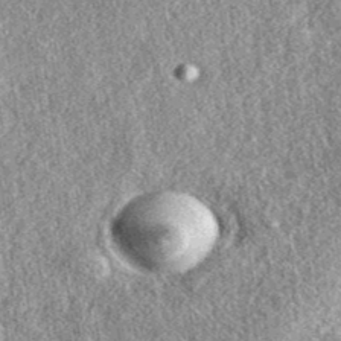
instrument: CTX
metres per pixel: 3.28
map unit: eAb
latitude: 38.7435
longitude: 108.2361
